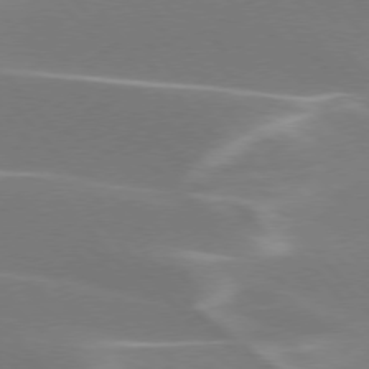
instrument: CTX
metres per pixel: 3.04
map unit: lApd
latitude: 75.6316
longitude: -63.6127
